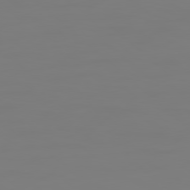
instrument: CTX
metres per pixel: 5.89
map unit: Hpe
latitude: 78.6680
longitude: 178.8597
